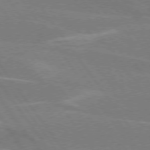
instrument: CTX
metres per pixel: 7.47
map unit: lApd
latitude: 75.0647
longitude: -66.8758
